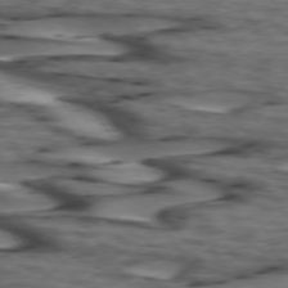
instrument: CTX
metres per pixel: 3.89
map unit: lApd
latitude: 74.8002
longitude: -71.2159
